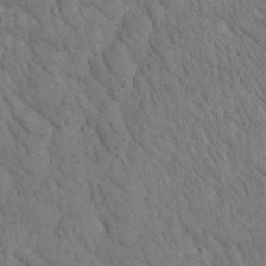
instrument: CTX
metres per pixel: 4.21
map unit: Htu
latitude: -0.8219
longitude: 174.6518
